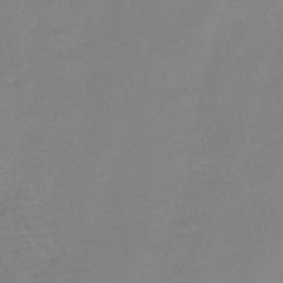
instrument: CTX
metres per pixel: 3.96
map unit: HNhu
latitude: -45.7667
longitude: 91.9745
